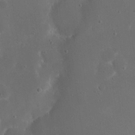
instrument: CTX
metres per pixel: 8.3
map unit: eHh
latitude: 20.0255
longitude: -68.4979
